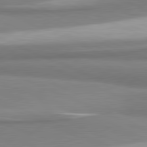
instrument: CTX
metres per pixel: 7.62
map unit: lApd
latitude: 81.4615
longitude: 165.8045
